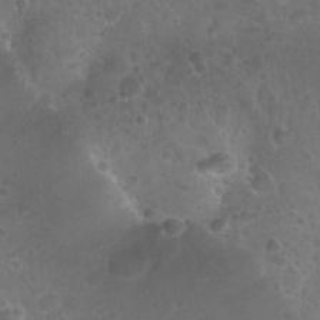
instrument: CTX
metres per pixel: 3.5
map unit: Nhu
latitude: 27.6883
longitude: -62.7247
